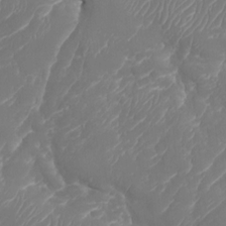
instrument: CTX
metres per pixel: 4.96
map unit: Nhu
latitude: -28.7463
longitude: -64.7435
